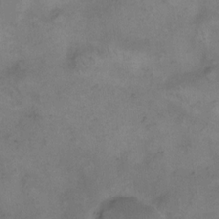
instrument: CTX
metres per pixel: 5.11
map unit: eHh
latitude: 13.9528
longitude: -65.8394
